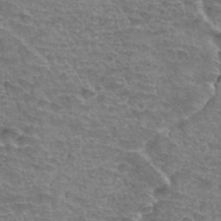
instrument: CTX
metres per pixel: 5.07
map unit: Hto
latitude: 34.1200
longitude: -44.6868
